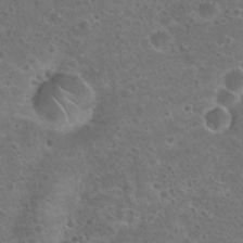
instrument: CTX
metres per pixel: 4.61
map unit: Hto
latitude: 22.8380
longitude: -47.8584
